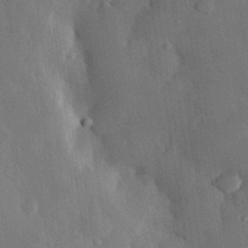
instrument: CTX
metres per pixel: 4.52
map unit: eHh
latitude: 30.7625
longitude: -78.5924
